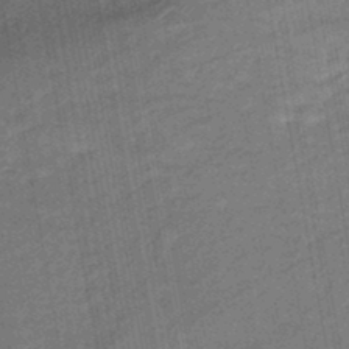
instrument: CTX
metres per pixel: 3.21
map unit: eHb
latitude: -45.4077
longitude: 88.6518
